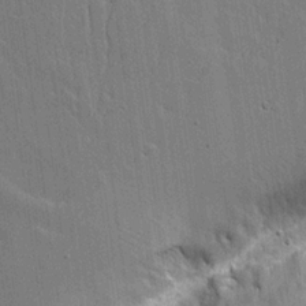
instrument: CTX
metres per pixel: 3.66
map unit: Aa
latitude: 18.5545
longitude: -126.8947
